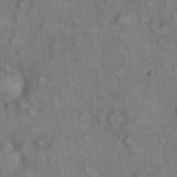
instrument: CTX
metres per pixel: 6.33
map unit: eHh
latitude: 22.2900
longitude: -61.2537
